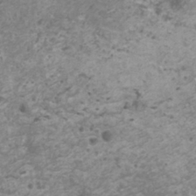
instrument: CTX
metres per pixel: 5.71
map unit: HNhu
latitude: -0.6519
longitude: 3.0108
